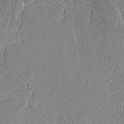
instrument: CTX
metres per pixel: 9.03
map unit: lAvf
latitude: -8.2361
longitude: -114.0444
